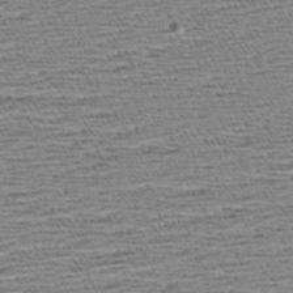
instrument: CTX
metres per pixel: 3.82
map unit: Aa
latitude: 7.5182
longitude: -137.3482
